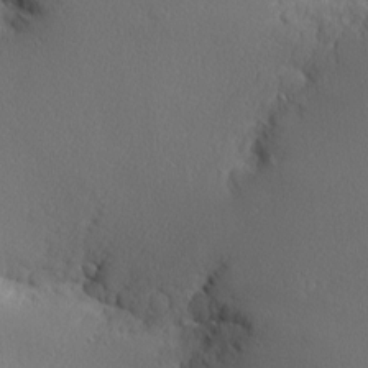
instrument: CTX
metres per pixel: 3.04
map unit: Nhu
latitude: 0.4601
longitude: -78.2901
